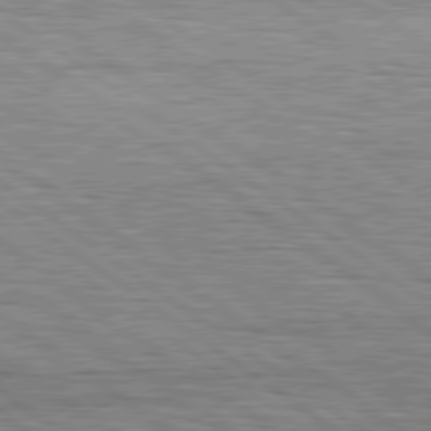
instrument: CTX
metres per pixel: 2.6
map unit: lApd
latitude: 79.4616
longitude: -141.0836
